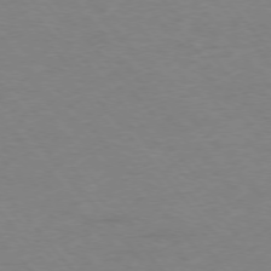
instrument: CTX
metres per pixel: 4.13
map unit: Ap
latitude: -76.5574
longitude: -88.8191
